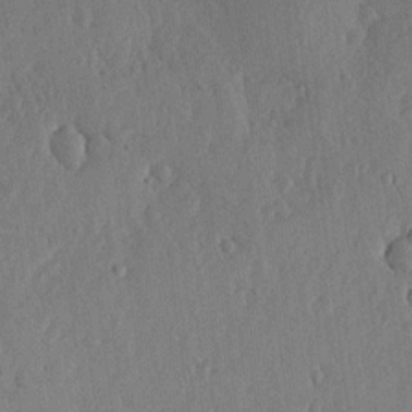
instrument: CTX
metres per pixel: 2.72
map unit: lHvf
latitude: 19.4237
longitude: -115.8205
